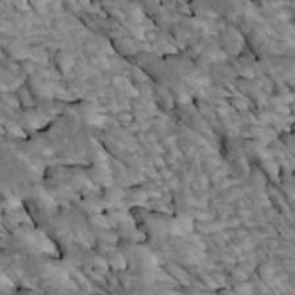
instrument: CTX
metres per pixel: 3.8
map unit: Htu
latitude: 1.4993
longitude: 143.8422
